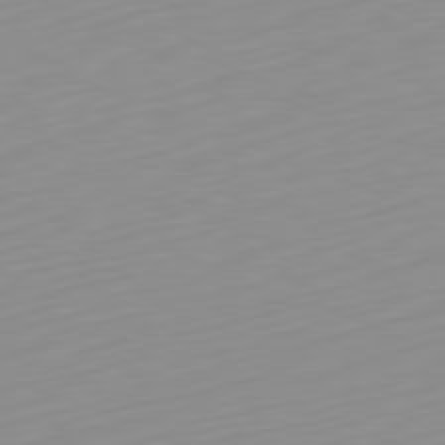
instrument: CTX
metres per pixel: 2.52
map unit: Hpe
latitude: -82.2361
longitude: 17.1809
